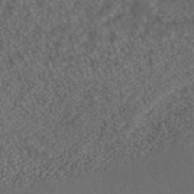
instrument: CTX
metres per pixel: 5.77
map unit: ANa
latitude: 43.5182
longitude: 23.9556
